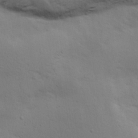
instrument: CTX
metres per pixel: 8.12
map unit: lAa
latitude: 19.5182
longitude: -138.5357
